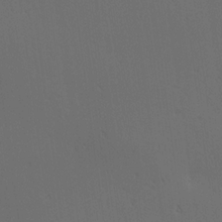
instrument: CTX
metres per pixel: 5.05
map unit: lAa
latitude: 11.9150
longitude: -107.7261
